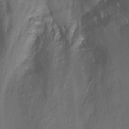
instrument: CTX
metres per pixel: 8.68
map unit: Ht
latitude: 2.2144
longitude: -34.1955
